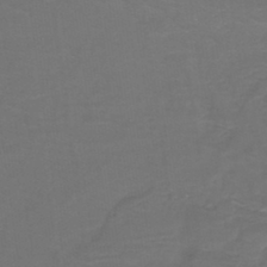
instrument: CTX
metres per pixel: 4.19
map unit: lHb
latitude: -38.2362
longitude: 58.4251
